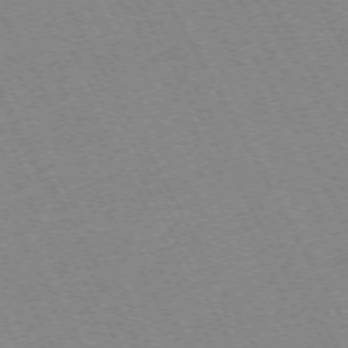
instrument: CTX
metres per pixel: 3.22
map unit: Hpe
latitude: -72.0850
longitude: 11.0487
